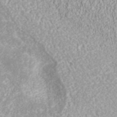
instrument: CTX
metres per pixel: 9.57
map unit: ANa
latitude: 42.0255
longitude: 28.6896
